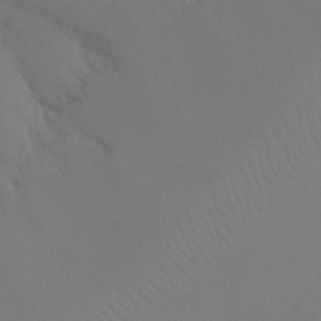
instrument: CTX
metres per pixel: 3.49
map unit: Ht
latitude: -9.6911
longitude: -32.8380
